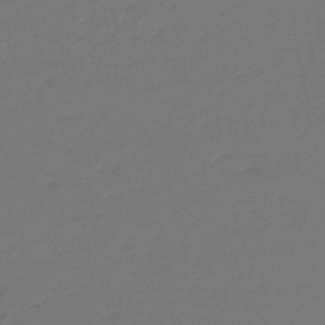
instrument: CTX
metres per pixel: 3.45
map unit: HNb
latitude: -46.9730
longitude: 55.2187
